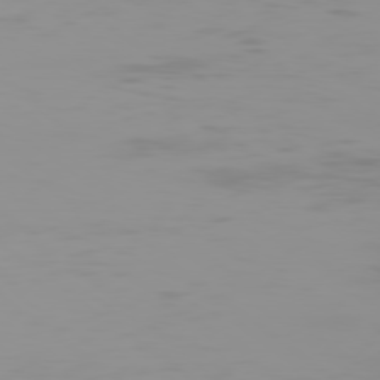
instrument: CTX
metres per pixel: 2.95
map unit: Ap
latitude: -78.8219
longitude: -95.5560
